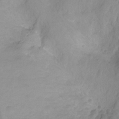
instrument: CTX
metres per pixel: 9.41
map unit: Nhu
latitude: -14.9164
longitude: -25.9717
